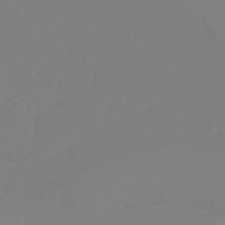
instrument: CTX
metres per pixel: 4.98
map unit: lHb
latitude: -44.3306
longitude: 53.8611
